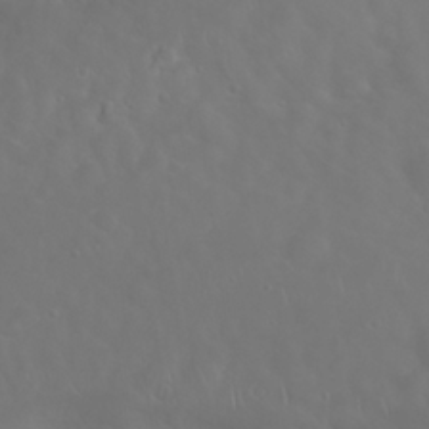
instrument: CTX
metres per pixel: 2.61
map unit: Nhu
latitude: 23.8961
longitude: -61.6127
